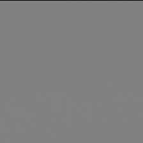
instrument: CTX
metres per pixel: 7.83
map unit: Hpe
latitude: 77.9906
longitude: -162.0444
